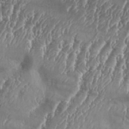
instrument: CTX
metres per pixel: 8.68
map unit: Aa
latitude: 34.3845
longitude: -134.8380
